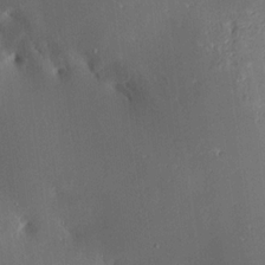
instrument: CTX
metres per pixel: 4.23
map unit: Aa
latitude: 15.4427
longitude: -148.4034
